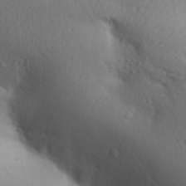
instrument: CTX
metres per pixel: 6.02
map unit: Aa
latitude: 31.1592
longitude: -146.2712
